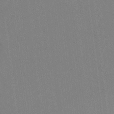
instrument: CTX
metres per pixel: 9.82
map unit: Ht
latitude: -10.0850
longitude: -38.8758
